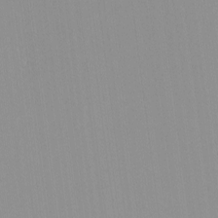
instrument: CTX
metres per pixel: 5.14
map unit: lHvf
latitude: -13.8422
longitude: -104.1011
